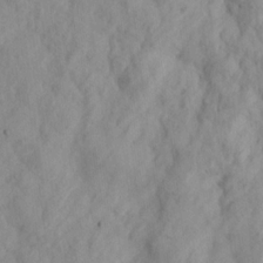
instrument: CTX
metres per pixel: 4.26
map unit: lHvf
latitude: 14.8002
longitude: 178.4818
